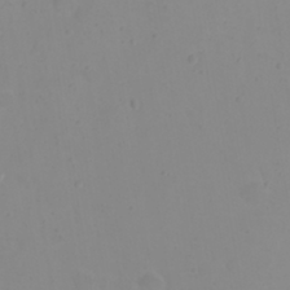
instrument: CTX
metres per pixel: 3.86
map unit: eHh
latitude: 21.2726
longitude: -64.7624
